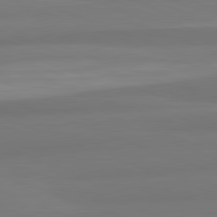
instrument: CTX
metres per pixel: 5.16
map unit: lApd
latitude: 82.3467
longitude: 176.4629
